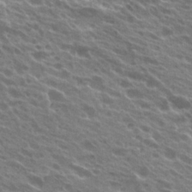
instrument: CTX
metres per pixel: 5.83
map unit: Hto
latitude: 24.4223
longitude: -37.7450
